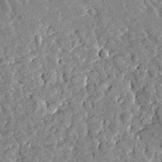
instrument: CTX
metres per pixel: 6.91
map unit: Htu
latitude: -2.1983
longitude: 174.5951
